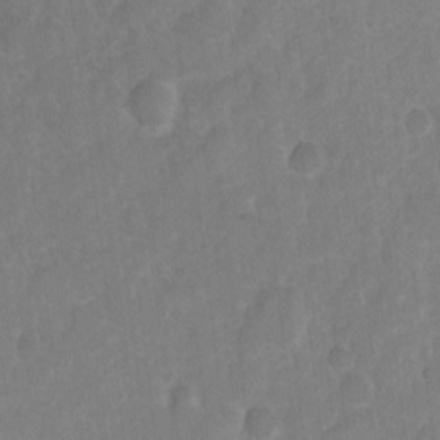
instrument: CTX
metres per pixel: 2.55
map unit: Ht
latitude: 6.0822
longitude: -30.4790
